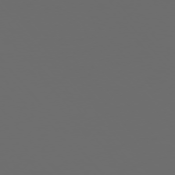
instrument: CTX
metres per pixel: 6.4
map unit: Ap
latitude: -76.4440
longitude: -74.4034
